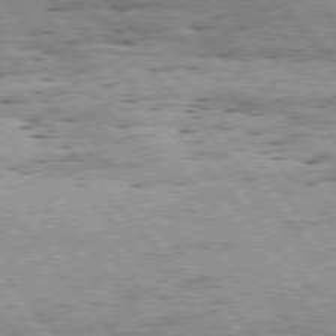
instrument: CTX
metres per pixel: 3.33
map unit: Hpe
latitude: 75.9717
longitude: -144.2711
